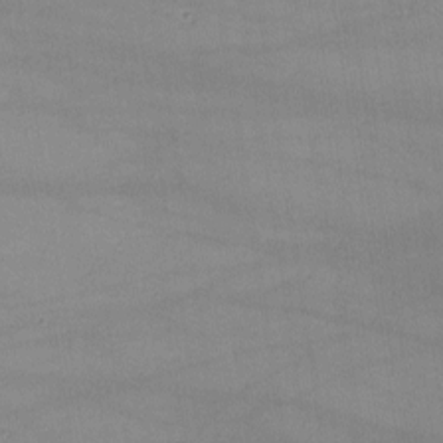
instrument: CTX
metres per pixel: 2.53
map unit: lHvf
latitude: -10.5574
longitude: -101.6316
